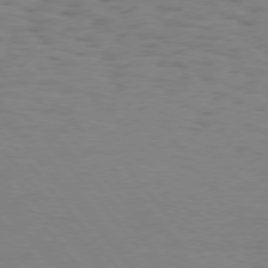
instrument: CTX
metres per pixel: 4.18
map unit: Hpe
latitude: 75.9528
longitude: -134.1577
